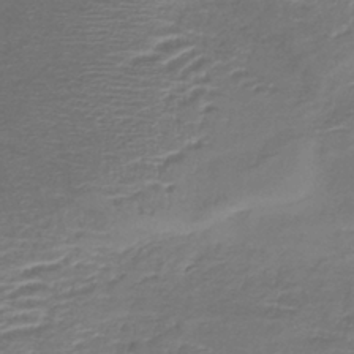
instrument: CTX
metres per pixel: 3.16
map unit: lHb
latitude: -39.5399
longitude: 73.5021
